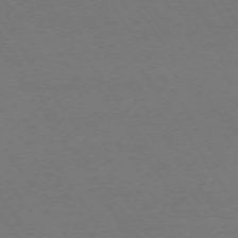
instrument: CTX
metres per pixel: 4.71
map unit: Ap
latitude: -74.1984
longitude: -76.5168
